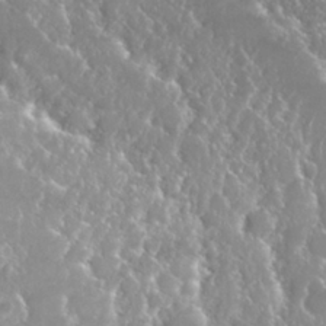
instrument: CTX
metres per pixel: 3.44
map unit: Nhu
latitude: 25.5182
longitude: -60.4034
